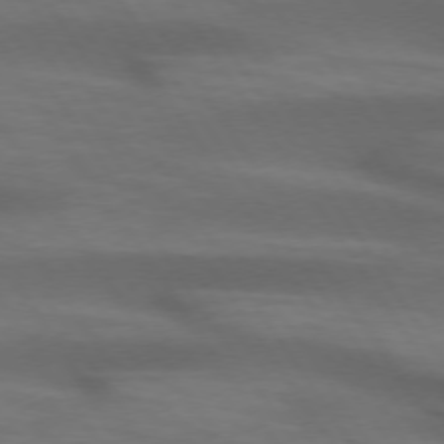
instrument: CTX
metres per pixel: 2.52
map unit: lApd
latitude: 74.1011
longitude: -52.5357
